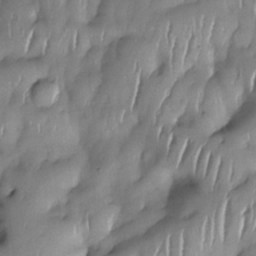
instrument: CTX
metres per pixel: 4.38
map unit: eHh
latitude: -23.0676
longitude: 15.9556
